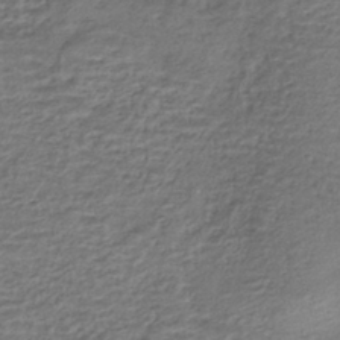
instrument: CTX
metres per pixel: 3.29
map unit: HNhu
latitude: -43.1053
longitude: 102.9542
